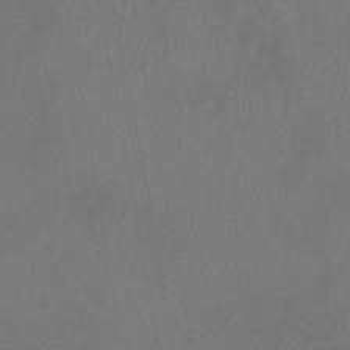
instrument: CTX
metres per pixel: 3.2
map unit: eHb
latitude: -39.1053
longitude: 76.9353
